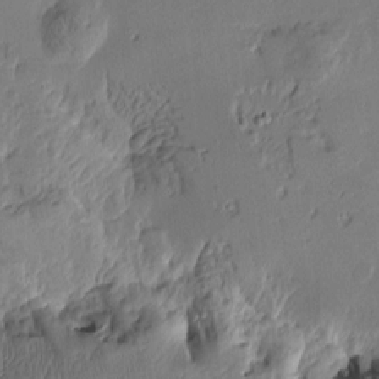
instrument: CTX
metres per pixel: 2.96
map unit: Htu
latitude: -2.4628
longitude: -178.1767
